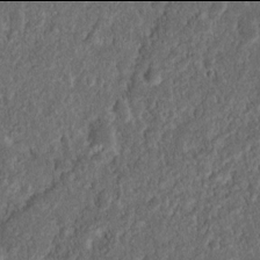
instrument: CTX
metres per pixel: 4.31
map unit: Nhu
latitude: 13.9906
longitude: -73.4238
